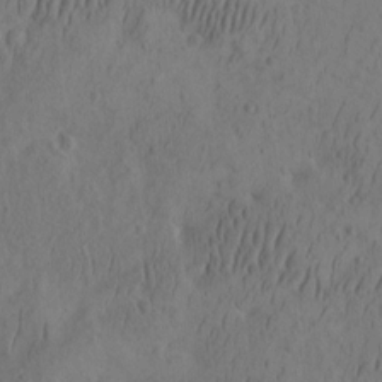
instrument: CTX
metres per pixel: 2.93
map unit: eHh
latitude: -2.5006
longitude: 16.6330
